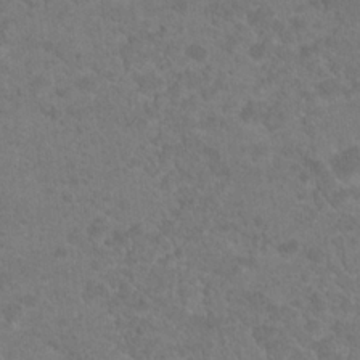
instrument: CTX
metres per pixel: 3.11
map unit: Hto
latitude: 19.5749
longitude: -38.2333
